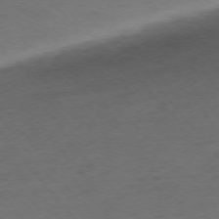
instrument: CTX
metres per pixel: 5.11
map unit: Ap
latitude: -75.6722
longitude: -66.8380
